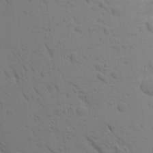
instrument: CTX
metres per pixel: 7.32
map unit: Aa
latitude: 16.5168
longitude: -147.5372
